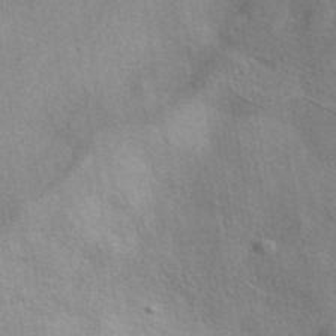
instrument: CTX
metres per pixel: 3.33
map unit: eAb
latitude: 40.8569
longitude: 103.8422
